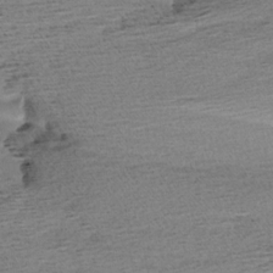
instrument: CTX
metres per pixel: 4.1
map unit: Aa
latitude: 6.9136
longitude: -137.3104
